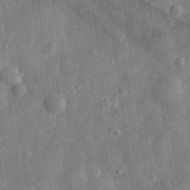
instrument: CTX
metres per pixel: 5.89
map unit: eHh
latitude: 29.5182
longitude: -76.8758
